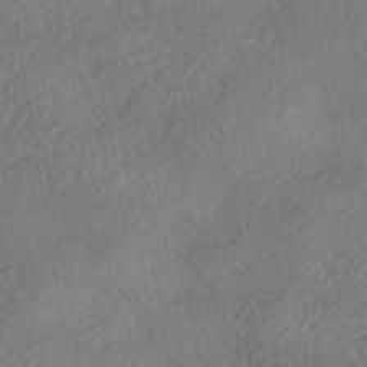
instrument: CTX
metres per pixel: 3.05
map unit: HNhu
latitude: -42.4251
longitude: 105.3887
